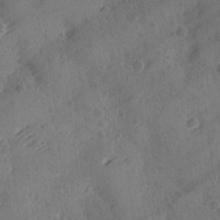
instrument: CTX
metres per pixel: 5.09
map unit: Ave
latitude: -9.3132
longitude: -118.5545
